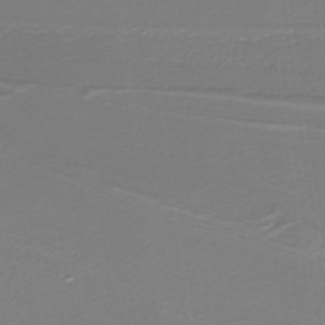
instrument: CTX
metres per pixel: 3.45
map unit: lHb
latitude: -38.6330
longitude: 55.8800
